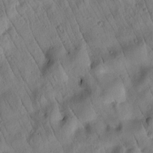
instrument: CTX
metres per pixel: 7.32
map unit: Htu
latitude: 2.7624
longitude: 178.9541
